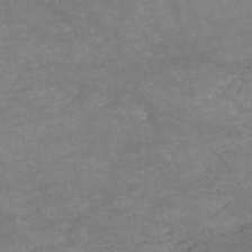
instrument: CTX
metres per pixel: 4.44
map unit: HNb
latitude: -53.3131
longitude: -41.2536
